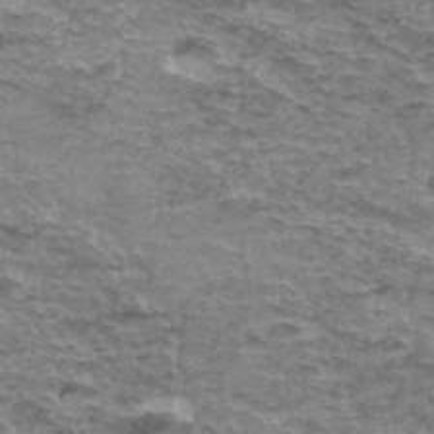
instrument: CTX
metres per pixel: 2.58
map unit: Hto
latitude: 36.6302
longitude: -42.9325
